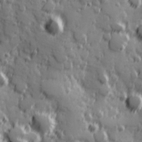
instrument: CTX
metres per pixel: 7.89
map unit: Hve
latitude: 25.6693
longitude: 146.5573
